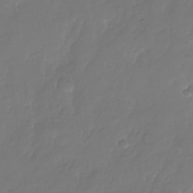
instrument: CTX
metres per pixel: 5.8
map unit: Nhu
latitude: -26.8974
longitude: -71.0647
